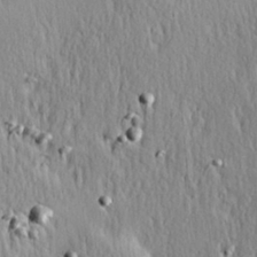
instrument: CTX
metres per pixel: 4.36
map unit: Hve
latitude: 23.4426
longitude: -97.2159
